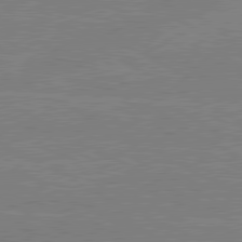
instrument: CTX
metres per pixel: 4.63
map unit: lApd
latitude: 80.3278
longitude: -127.8583
